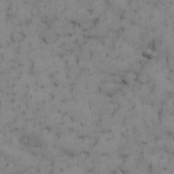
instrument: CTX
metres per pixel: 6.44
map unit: Nhu
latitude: 28.5168
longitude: -71.5749
